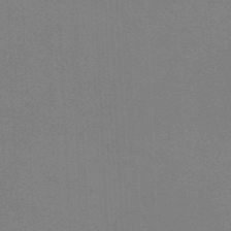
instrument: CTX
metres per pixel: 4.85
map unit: lHb
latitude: -45.8611
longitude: 63.7666
